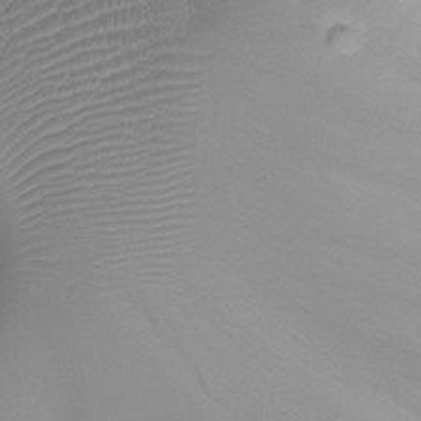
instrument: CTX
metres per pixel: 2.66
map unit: Ht
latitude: -18.6330
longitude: -44.8002
